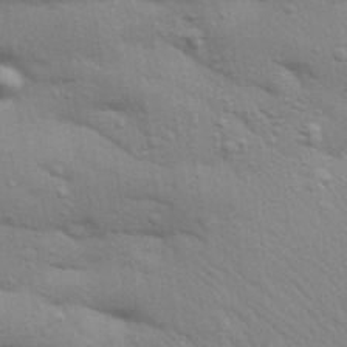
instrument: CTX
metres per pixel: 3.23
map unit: Aa
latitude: 32.0633
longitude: -146.4034
